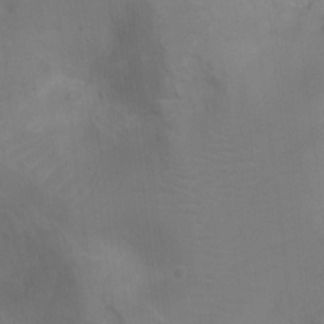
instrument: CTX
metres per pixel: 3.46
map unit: Ht
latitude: -4.2361
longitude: -28.6679
